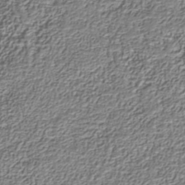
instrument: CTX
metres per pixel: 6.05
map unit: Nhu
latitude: -39.4077
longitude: -85.8583
